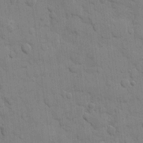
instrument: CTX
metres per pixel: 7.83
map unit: eHh
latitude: 9.7450
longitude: -67.0836
